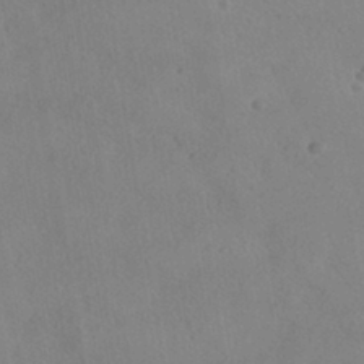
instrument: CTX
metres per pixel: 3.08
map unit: HNhu
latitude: -40.1228
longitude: 97.3321
